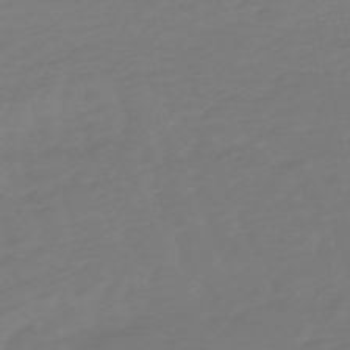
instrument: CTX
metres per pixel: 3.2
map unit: lHb
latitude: -49.4077
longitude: 78.8597
